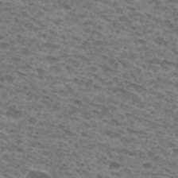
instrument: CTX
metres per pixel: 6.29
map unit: Hto
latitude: 31.1026
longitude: -48.0822
